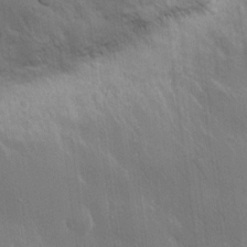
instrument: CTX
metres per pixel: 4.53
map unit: eHh
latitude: 13.0837
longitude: -70.5357
